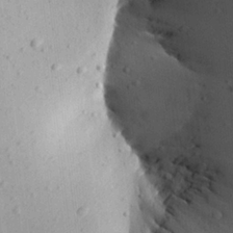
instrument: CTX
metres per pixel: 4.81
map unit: Aa
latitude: 23.9528
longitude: -144.0822
